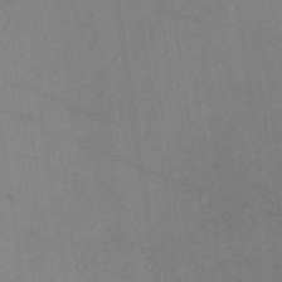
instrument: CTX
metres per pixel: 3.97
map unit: lHb
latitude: -35.3510
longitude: 67.1998
